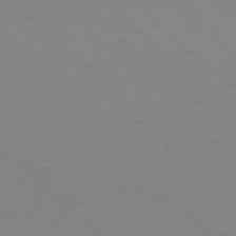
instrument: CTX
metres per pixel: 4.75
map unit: Hpe
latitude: 78.1578
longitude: -161.6505
